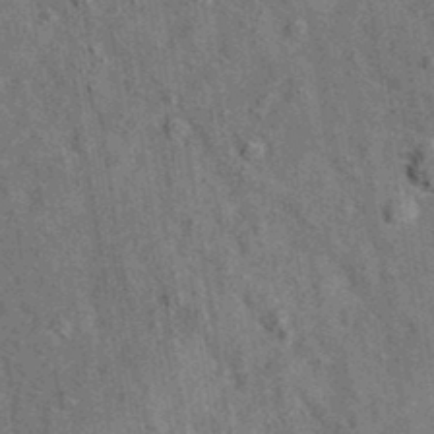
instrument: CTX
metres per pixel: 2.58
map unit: eAb
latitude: 35.6316
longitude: 114.6707
